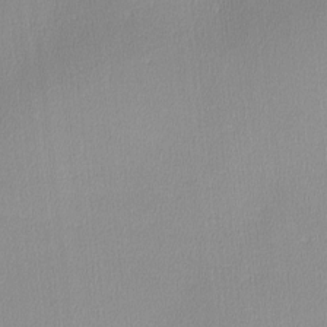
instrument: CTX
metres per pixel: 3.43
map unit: lHvf
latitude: -12.1417
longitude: -99.6316
